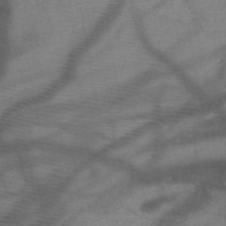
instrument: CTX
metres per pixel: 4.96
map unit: HNb
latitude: -47.9367
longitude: -40.8569
